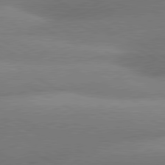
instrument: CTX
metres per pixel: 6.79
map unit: lApd
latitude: 80.4979
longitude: -163.7450
